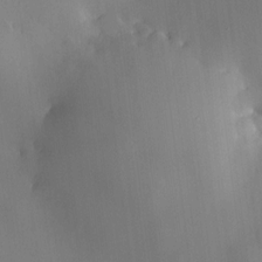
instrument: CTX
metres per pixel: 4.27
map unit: HNhu
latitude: 10.2145
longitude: 15.3510
